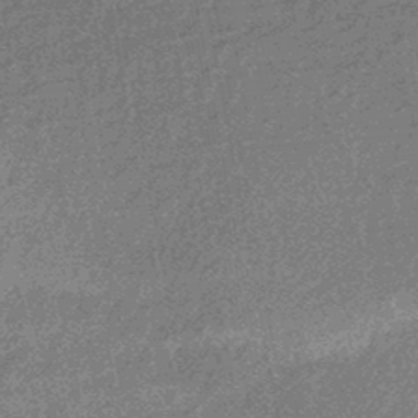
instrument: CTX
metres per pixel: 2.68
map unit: eHb
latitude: -44.1417
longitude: 88.8219
